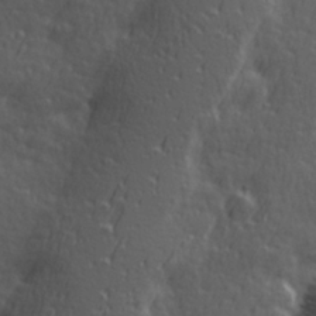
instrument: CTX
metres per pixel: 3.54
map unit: Hve
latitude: 24.4601
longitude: -96.8191
